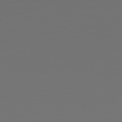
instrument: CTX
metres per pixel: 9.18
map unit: Hpe
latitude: 78.6113
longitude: -162.5357
